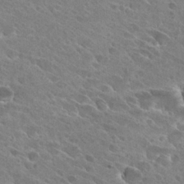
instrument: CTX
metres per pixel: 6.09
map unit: Hto
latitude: 26.6491
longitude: -41.1970
